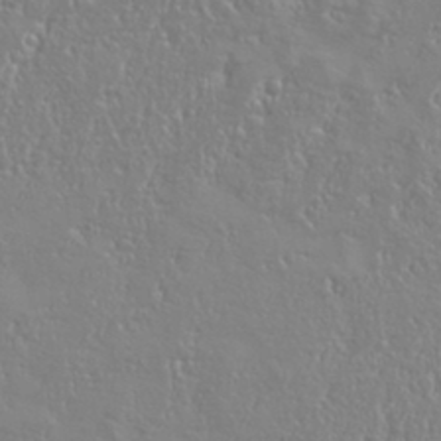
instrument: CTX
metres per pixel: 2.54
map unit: eHh
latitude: 34.5356
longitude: -134.4223
